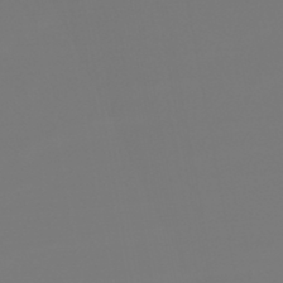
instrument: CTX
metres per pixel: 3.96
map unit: lHb
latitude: -45.7667
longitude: 75.7856
